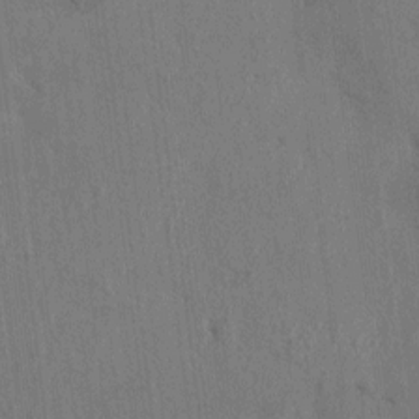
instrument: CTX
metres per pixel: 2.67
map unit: HNhu
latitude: 4.0444
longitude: -6.6301
